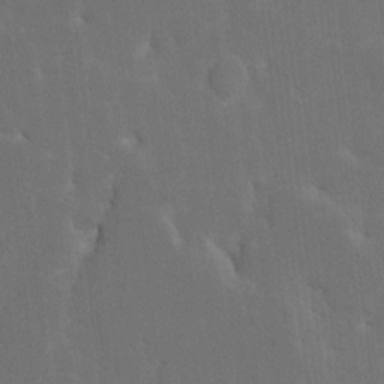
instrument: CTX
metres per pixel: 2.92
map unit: HNhu
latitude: 5.7072
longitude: -5.5182
